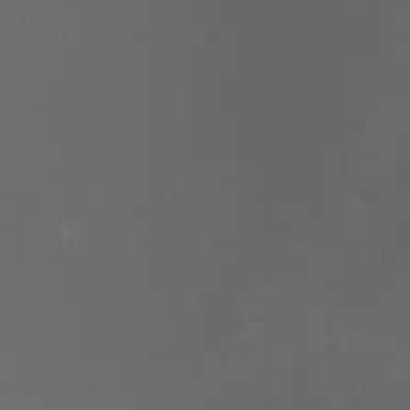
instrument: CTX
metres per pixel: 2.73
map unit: Htu
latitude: -6.3495
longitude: -70.6679
